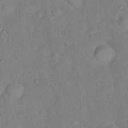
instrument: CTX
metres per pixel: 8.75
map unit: Hto
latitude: 17.4237
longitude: -52.7624
